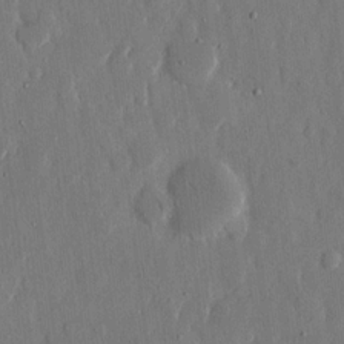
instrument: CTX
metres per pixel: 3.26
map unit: eHh
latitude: 13.7261
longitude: -70.1011
